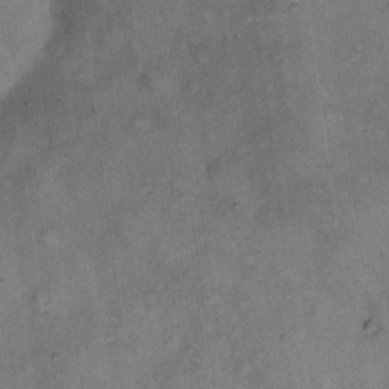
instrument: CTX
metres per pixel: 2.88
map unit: eHh
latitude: 20.6869
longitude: -60.9891
